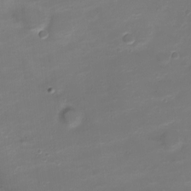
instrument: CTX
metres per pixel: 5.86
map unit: Nve
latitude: -20.9919
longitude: 105.0108
